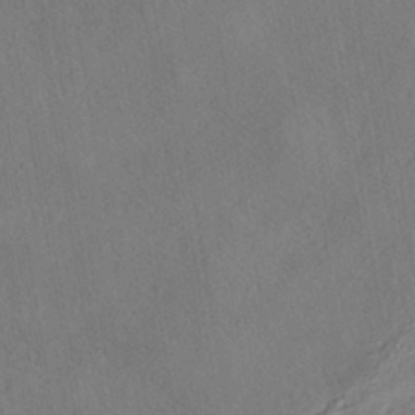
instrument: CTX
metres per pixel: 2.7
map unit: HNhu
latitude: -39.7478
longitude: 107.2754
